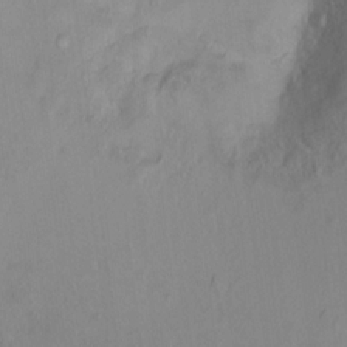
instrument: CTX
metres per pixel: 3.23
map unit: Ht
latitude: 10.5357
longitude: -32.3467
